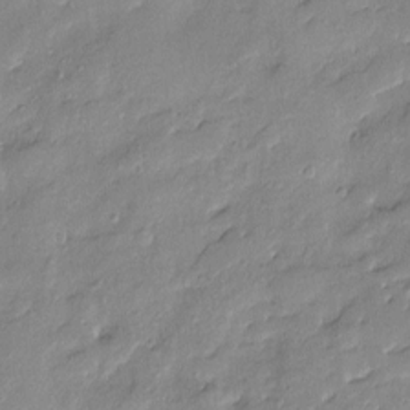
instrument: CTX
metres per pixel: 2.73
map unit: Htu
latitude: -8.5952
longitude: 176.8219
